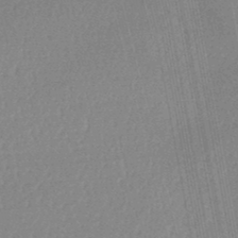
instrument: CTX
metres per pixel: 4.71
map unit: lHb
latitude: -47.3509
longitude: 68.1794
